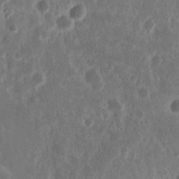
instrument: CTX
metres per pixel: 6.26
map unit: Nhu
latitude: 15.1593
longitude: -73.5938
